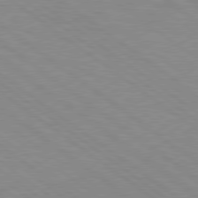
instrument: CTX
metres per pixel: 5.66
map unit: Hpe
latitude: 78.7058
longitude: -122.3656
